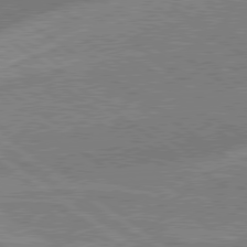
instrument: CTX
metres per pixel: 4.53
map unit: lApd
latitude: 78.9892
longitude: -171.6127
